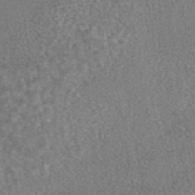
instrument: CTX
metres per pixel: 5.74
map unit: eAb
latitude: 45.4237
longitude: 107.5210
